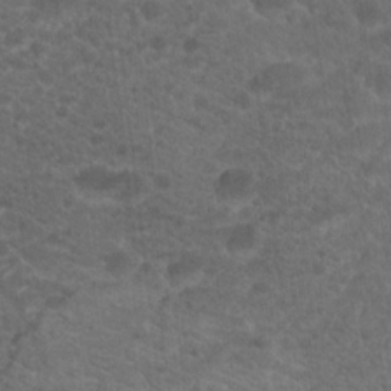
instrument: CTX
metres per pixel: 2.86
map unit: Hto
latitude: 19.5182
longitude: -39.1781
